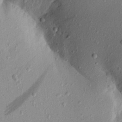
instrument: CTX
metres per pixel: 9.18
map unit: Aa
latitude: 19.7260
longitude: -148.7246
